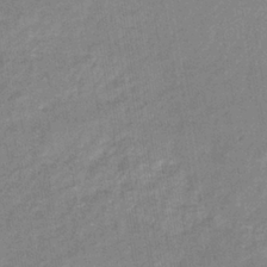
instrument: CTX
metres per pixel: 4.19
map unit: eHb
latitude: -35.0675
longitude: 74.2929
